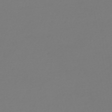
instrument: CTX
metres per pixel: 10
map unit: lHb
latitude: -47.1431
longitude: 62.9352
